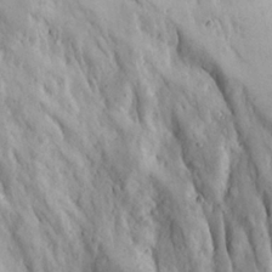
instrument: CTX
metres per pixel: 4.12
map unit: Ave
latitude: 22.9703
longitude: -134.6301
